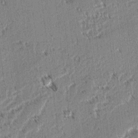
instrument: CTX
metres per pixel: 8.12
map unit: lAvf
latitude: 3.0269
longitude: -106.1200
